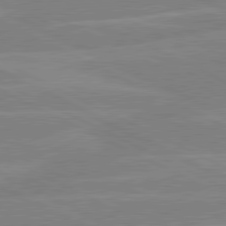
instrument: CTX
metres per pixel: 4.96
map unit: lApd
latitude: 80.9703
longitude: -128.2522
